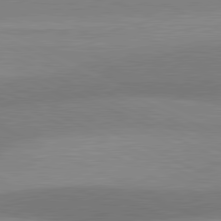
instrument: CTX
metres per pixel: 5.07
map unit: lApd
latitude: 81.0080
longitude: 125.7478
